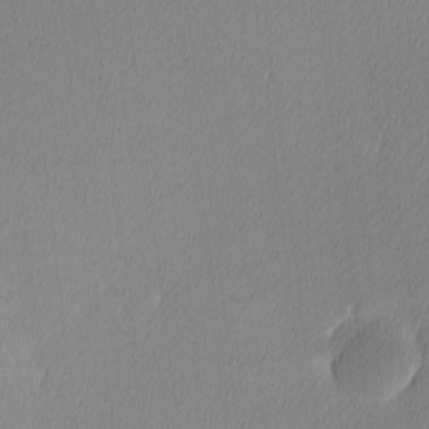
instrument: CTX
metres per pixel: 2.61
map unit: Ave
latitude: 3.5749
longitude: -113.8583
